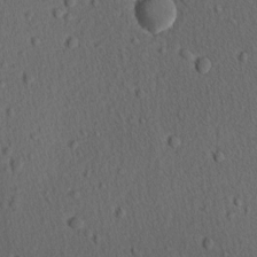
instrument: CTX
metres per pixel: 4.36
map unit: lAvf
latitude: -9.6911
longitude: -120.2523
